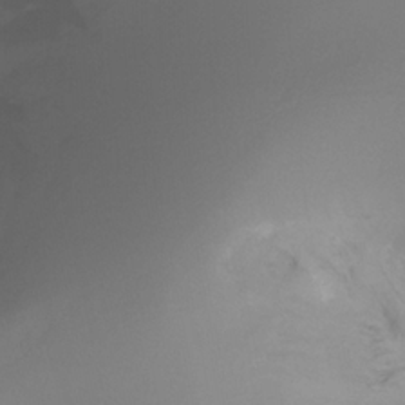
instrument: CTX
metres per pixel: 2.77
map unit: Ht
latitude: -12.0661
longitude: -47.2726
